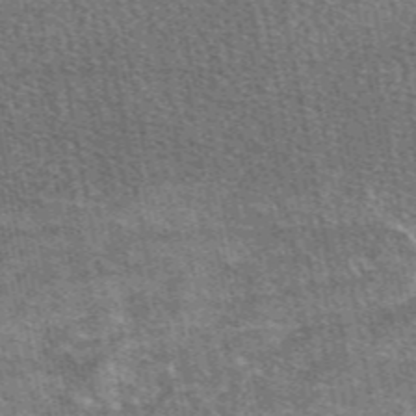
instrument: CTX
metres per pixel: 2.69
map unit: eAb
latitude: 48.7813
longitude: 117.2564
